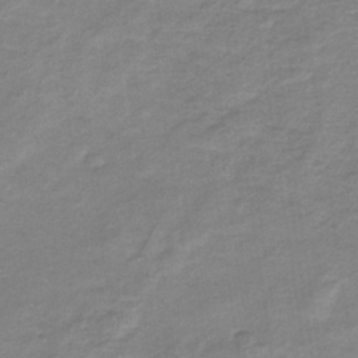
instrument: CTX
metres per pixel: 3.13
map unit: eHb
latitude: -33.6722
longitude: 68.8408
